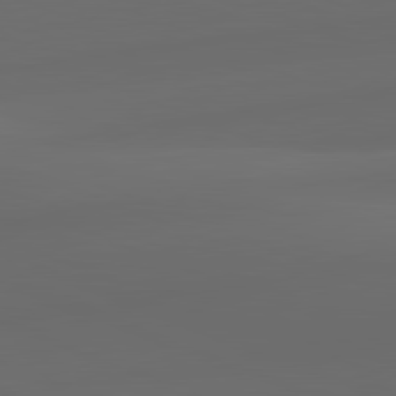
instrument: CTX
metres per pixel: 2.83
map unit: lApd
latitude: 81.9150
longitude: 131.8422
